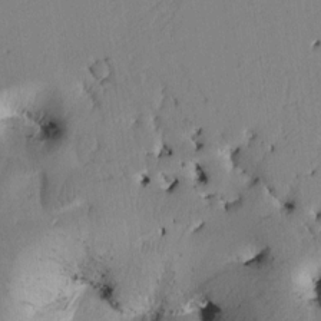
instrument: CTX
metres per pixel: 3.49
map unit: Htu
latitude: 2.4412
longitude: 177.1242
